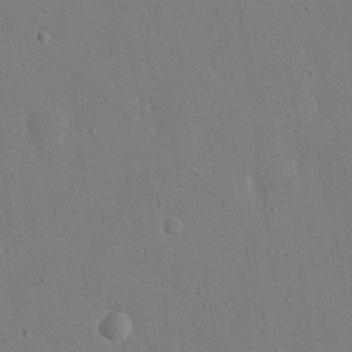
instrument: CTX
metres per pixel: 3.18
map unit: eHh
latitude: 17.1403
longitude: -71.1970
